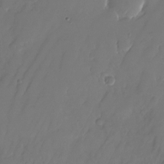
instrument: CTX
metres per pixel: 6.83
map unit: Nhu
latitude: -26.0094
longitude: -71.6316
